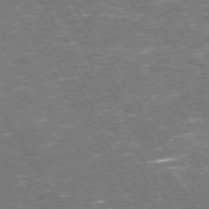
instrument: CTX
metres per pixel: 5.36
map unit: Hpe
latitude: 72.3468
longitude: -124.6490
